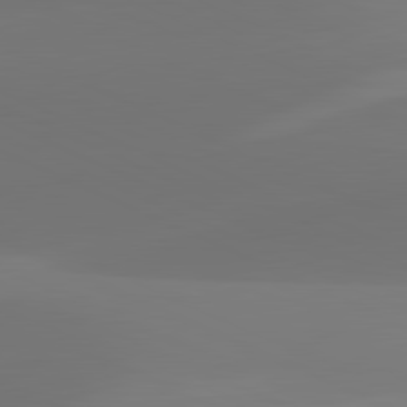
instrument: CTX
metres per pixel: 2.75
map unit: lApd
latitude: 81.7261
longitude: 128.9353
